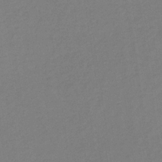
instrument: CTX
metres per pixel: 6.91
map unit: HNb
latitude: -31.6344
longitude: 63.3509
